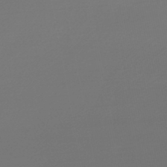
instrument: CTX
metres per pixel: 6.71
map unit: lHb
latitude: -47.2376
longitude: 62.9919
